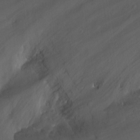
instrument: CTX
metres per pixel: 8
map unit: Nhu
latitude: -9.1998
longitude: -47.0270
